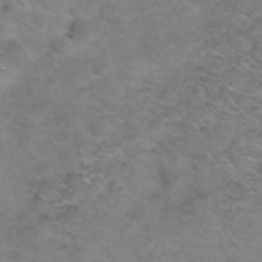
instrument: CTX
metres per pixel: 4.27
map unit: Nhu
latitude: 28.4223
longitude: -49.8016
